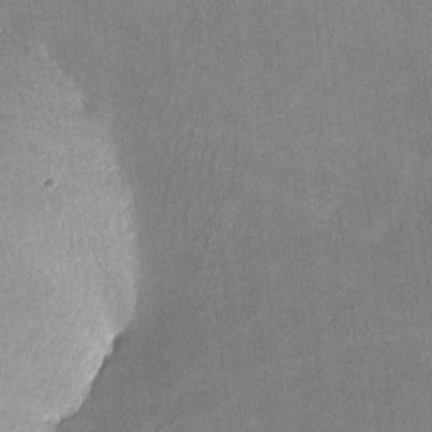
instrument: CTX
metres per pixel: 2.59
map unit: lHvf
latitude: -10.7085
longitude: -100.4790
